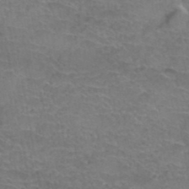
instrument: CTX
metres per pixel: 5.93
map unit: Hto
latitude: 37.7072
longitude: -42.4790
